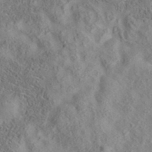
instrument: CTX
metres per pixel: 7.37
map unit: eAb
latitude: 35.6694
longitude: 108.0472
